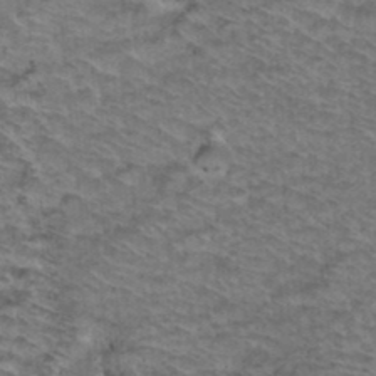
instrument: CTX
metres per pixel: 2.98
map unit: Hto
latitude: 37.7828
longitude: -46.2145
